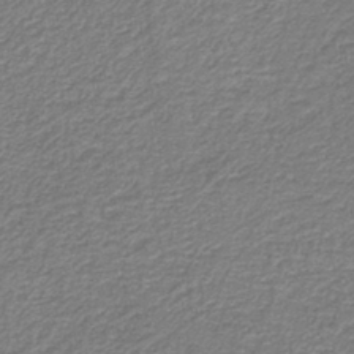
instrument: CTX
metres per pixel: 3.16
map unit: eAb
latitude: -39.4455
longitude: 52.1039
